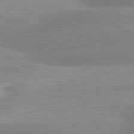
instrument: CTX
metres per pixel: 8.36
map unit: lApd
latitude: 81.1403
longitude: -163.2915
